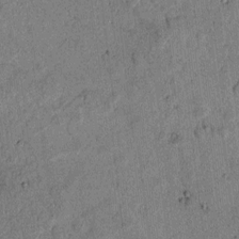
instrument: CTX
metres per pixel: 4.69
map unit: lAvf
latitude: 4.5546
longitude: 168.3495
